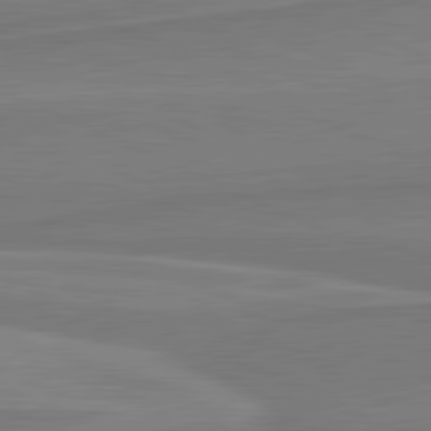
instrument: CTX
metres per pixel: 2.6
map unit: lApd
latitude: 81.6505
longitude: 169.9745
